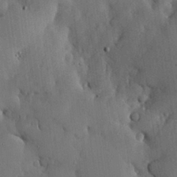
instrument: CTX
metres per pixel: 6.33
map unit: lHvf
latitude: 18.0444
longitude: -114.3089
